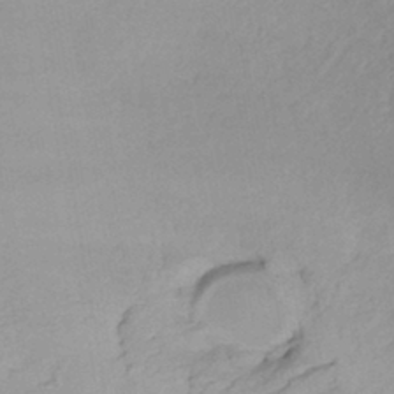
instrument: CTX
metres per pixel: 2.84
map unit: eHh
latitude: -41.7855
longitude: 119.4265
